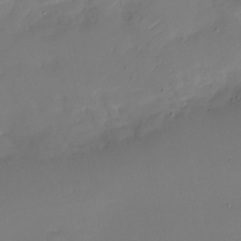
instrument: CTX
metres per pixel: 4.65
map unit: Nhu
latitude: -27.6155
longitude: -61.5182
